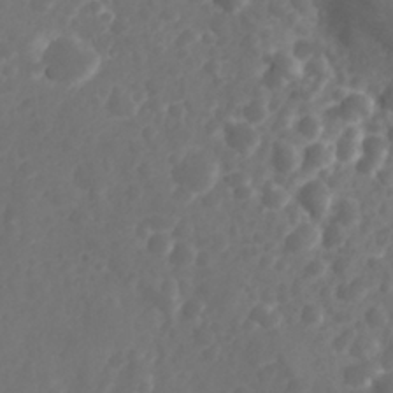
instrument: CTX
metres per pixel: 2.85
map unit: Nhu
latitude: 25.8772
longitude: -63.7261
